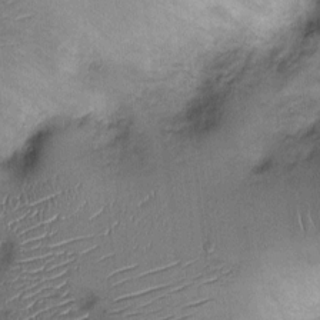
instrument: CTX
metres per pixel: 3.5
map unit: Ht
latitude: -1.8990
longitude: -14.1578
